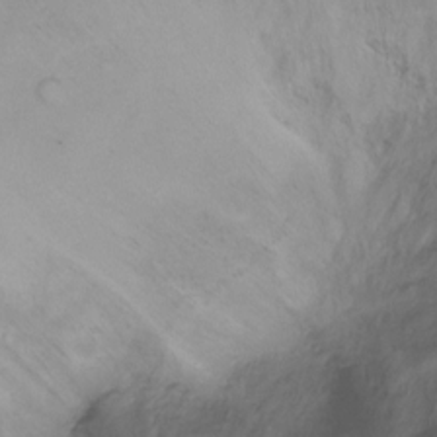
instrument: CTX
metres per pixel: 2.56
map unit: Ht
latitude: -16.0472
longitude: -42.3467
